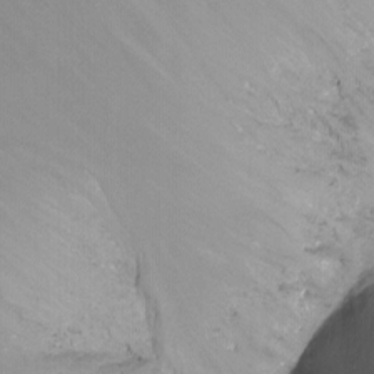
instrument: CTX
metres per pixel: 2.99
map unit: Ht
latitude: -8.6518
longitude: -39.2159
